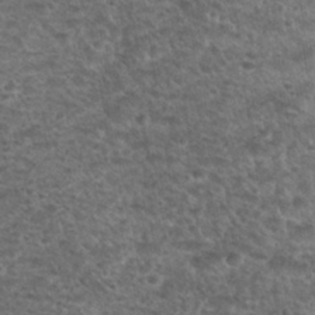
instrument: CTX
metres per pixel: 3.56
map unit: Nhu
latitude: 29.0836
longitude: -49.8016
